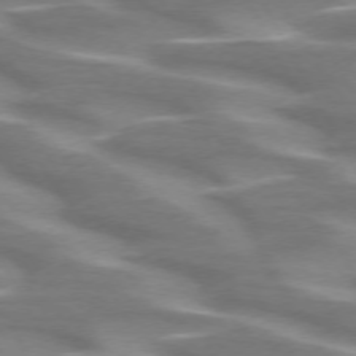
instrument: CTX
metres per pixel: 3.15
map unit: lApd
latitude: 72.1011
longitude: -50.1577
